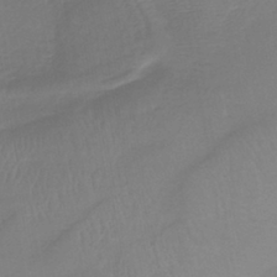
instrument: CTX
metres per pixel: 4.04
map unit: lHb
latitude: -40.9542
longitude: 77.5399
